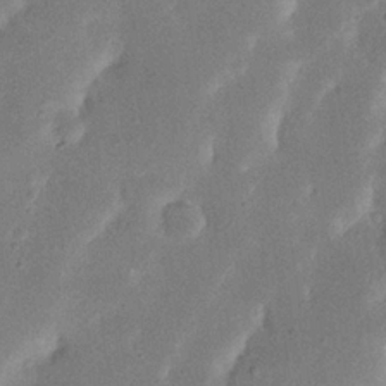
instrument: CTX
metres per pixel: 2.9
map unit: Nhu
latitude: 19.5749
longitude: -74.4790
